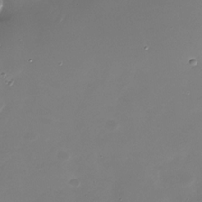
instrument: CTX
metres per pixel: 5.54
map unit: Nhu
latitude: -28.5385
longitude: -69.1403
